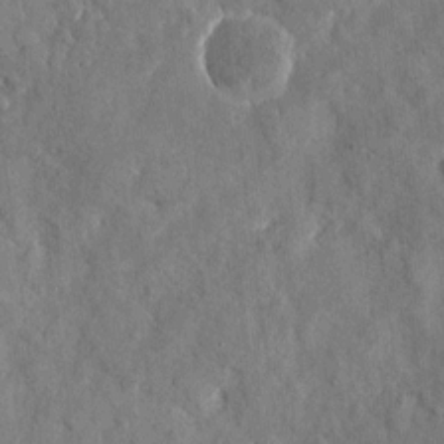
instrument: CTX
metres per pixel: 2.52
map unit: eHh
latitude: 11.4427
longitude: -67.7449
